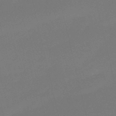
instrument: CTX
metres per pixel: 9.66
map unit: HNb
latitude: -50.5385
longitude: -41.8961
